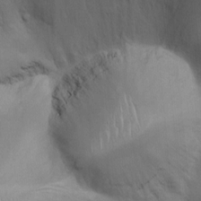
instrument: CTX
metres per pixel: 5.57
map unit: Ht
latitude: -4.0472
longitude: -14.5924
